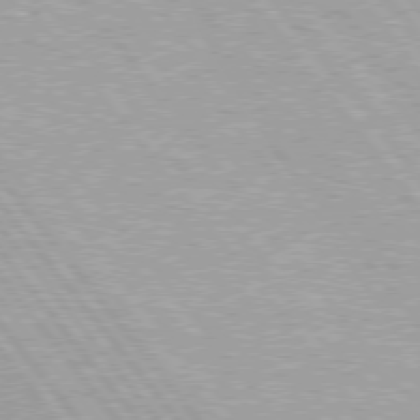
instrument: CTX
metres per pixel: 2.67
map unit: Hpe
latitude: 76.1389
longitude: -156.4601
